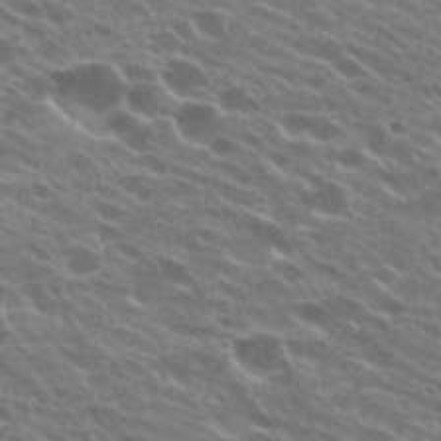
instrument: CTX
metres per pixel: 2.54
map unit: Hto
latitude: 24.5356
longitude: -37.8017
